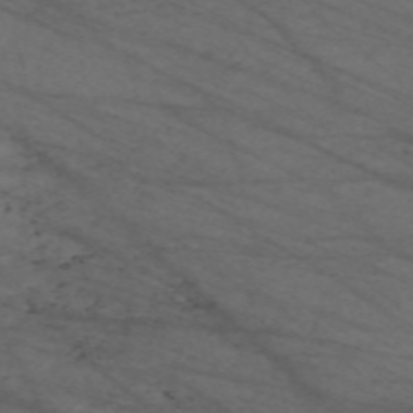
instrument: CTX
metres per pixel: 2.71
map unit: Nve
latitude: -59.6910
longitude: 61.5021
